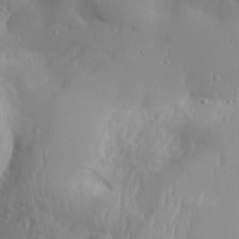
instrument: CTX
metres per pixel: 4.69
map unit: Aa
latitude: 29.9528
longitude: -132.4979
